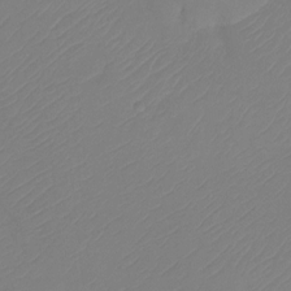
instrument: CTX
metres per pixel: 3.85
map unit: Htu
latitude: -13.8045
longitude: -49.2915
